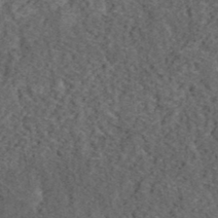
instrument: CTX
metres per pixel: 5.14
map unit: eHh
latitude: 37.3482
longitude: -79.7639
